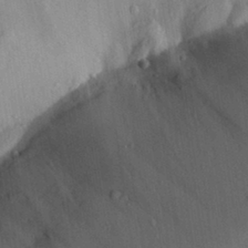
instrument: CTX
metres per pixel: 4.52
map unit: Aa
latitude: 30.8569
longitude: -134.1200
